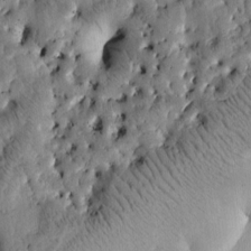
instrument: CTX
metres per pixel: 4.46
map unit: Htu
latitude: -3.2753
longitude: 170.5007
